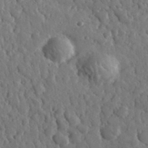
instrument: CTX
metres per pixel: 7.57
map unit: lHvf
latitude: 34.9891
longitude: -87.1970
